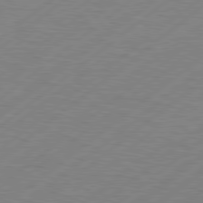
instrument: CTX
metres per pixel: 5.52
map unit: Hpe
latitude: 78.7624
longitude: -120.7058
